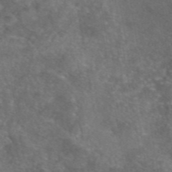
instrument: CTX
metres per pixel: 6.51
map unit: eAb
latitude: 46.8569
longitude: 110.8974
